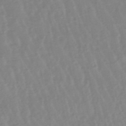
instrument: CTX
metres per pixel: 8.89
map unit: lHb
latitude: -48.5574
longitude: 77.6722
